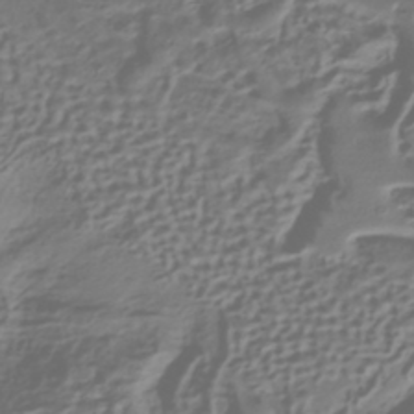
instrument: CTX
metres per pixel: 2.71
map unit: HNhu
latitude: -42.2550
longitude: 102.2551
